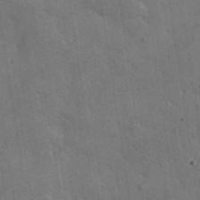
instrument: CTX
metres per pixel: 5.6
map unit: lHvf
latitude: 35.2537
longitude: -91.7261
